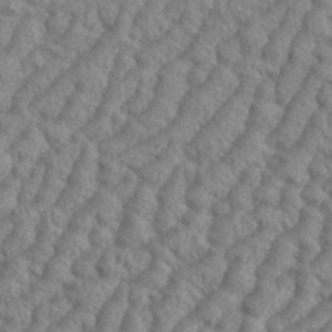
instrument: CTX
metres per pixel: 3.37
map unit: eHh
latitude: 37.4427
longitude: -137.2537
